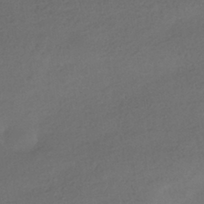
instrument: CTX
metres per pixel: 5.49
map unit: HNhu
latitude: -41.6911
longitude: 95.9178
